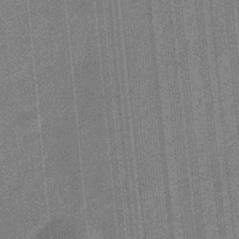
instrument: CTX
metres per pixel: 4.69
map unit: eHb
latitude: -31.1998
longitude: 73.5777
